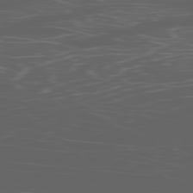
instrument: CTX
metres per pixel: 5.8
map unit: Ap
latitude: -79.2565
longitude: -70.9325
